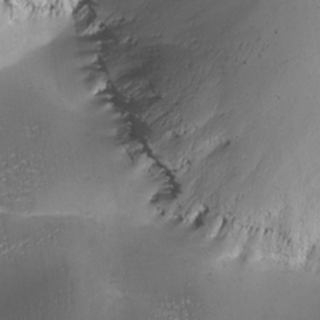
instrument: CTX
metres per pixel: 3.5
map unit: Ave
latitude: -7.5399
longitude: -119.1592
